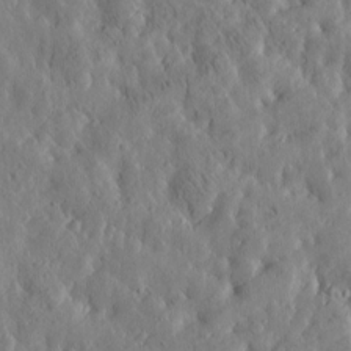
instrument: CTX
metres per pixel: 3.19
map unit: Htu
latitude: -4.8408
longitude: 173.5588
